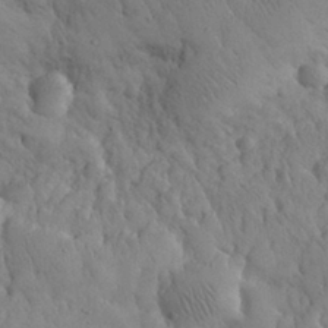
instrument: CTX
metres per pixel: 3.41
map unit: eHh
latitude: 30.8947
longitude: -67.9339
